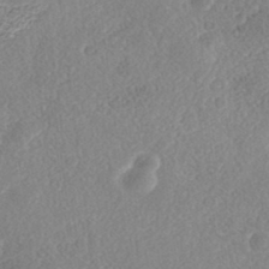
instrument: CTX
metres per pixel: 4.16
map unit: Nhe
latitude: -41.3321
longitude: -111.1970
